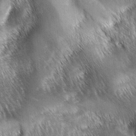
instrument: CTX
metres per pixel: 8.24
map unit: lAa
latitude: -5.7477
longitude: -127.1970
